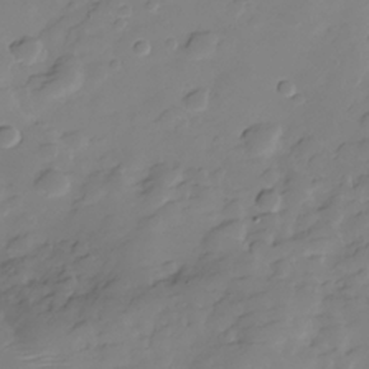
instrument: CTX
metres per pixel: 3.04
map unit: Hve
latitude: -29.2376
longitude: 91.2187
